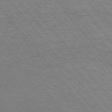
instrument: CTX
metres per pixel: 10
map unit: Hpe
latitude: 75.0270
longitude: -140.4601
